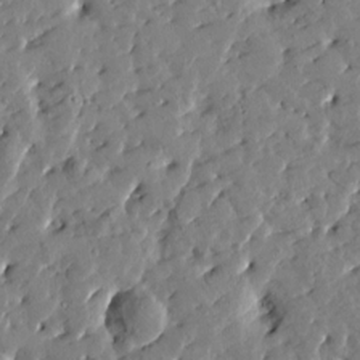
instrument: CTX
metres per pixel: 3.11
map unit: Htu
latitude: 0.9136
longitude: 179.7288
